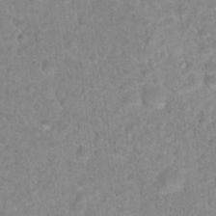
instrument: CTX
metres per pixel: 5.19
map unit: Hto
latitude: 17.5938
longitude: -34.5923
